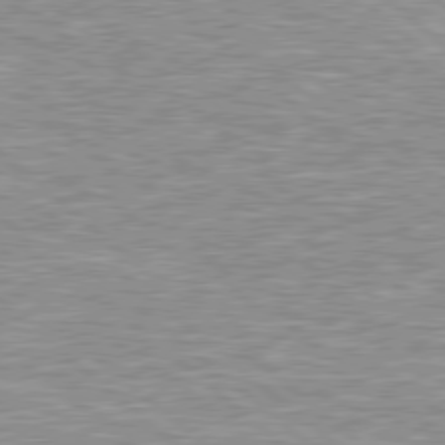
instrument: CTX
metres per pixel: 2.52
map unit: Hpe
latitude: 78.6302
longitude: -157.4615
